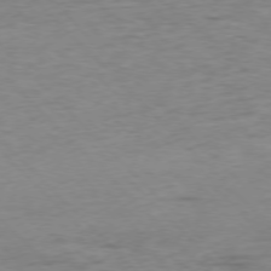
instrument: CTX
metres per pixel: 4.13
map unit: Ap
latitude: -77.0486
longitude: -88.8947
